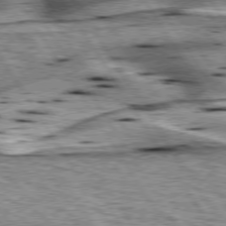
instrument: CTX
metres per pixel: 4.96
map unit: lApd
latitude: 76.2144
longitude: -59.7450
